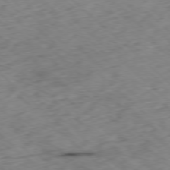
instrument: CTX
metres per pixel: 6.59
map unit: Ap
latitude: -78.1605
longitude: -60.7057
